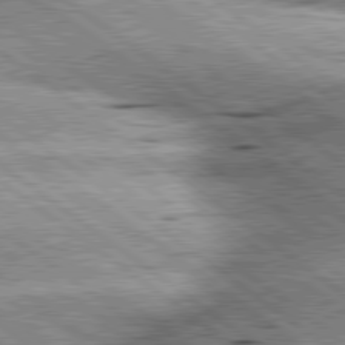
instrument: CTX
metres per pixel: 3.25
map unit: lApd
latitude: 79.9150
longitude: -140.1766
